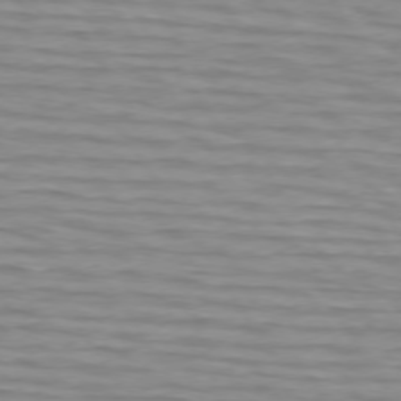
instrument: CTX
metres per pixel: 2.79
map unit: lApd
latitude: 73.7450
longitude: -64.2900
